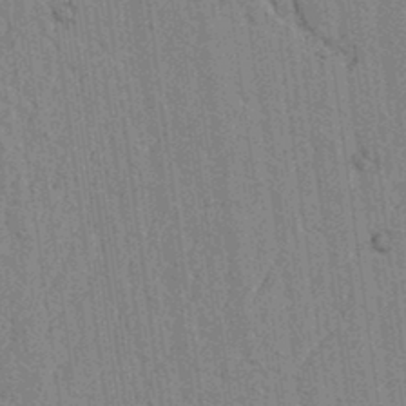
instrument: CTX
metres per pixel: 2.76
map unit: lAvf
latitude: 6.8569
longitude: 164.3496
